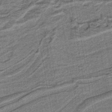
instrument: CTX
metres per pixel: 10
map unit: lHb
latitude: -39.5777
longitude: 52.8974
